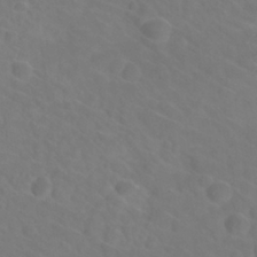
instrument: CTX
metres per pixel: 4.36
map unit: Nhu
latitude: 26.8380
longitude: -55.1025
